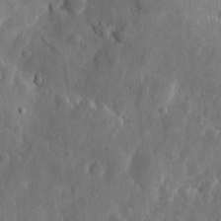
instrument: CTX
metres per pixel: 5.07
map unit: eHh
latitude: 7.2726
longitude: -72.6302
